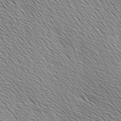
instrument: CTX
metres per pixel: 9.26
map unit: Ave
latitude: 1.9339
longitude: -114.7057
